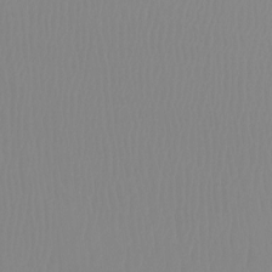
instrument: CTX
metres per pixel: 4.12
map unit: Ht
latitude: -14.5385
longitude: -50.6490
